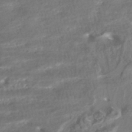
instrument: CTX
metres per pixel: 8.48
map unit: HNhu
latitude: -43.4832
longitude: 100.2928
